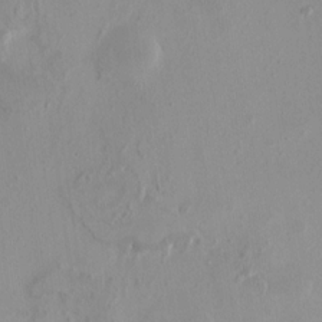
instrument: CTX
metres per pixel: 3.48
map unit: HNhu
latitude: 6.7057
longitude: -4.2333
